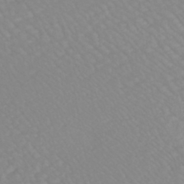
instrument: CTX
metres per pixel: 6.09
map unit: eHb
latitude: -45.5777
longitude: 84.5762
